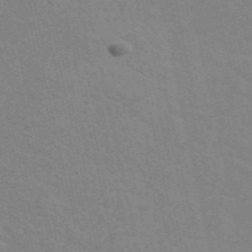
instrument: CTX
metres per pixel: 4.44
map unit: eAb
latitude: 50.7057
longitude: 111.1242
